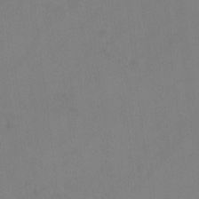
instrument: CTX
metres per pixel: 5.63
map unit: Hto
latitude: -12.2551
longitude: -40.2711
